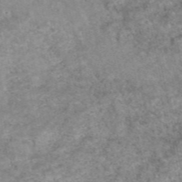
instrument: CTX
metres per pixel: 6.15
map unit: eAb
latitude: 48.1011
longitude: 120.9541
